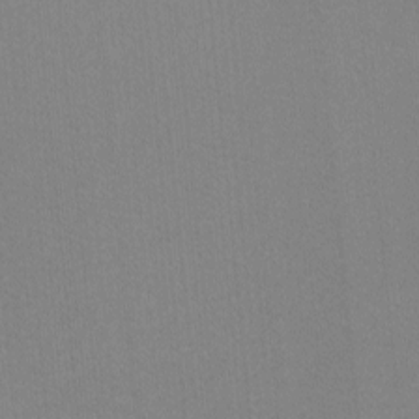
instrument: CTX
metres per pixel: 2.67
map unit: lHvf
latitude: -11.2376
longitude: -103.3859
